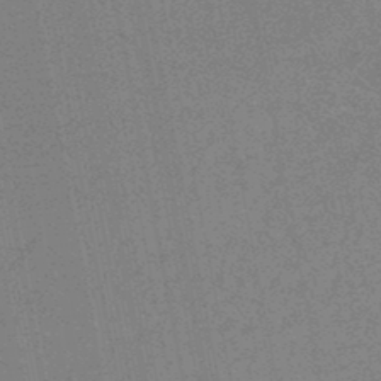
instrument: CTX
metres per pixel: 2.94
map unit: HNhu
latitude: -47.2565
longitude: 99.9178
